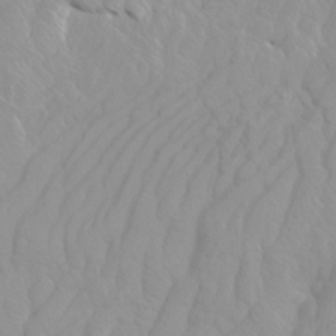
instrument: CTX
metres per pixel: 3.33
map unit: Htu
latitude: -4.1039
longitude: -72.5546
